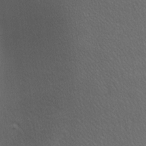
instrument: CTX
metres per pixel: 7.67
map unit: lAa
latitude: -5.8989
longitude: -121.5182
